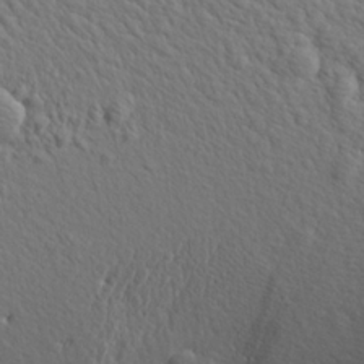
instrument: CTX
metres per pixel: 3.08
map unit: Aa
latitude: 18.8569
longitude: -141.3670
